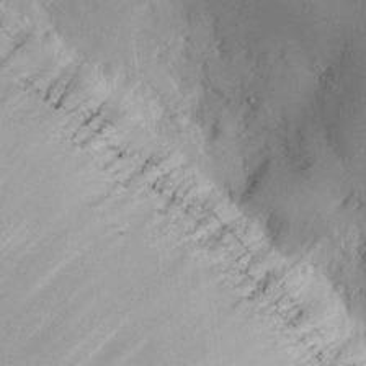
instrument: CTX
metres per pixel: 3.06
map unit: eHh
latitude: 10.6113
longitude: -69.2726
